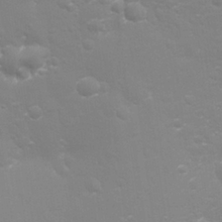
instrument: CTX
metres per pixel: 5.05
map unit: Nhu
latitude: 26.9514
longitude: -56.8757
